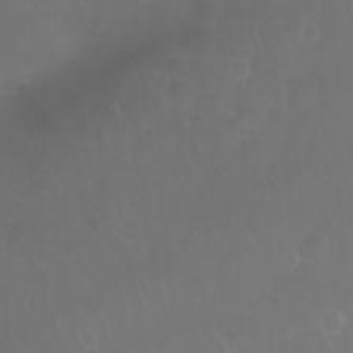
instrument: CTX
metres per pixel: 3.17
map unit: Nhu
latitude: 27.5749
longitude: -64.7624
